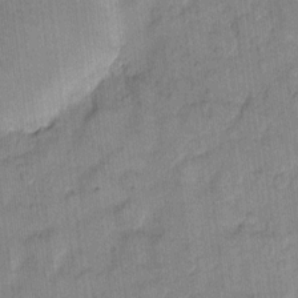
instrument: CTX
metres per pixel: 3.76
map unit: eHh
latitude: 11.1781
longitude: -65.5938
